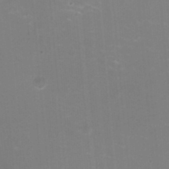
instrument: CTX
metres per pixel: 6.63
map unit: HNhu
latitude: -2.1605
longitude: -1.7260
